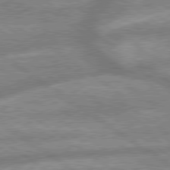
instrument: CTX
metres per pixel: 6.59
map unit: lApd
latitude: 79.6127
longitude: -169.4427
